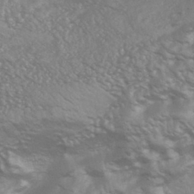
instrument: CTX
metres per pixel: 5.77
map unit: HNhu
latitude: -43.1998
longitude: 90.3496
